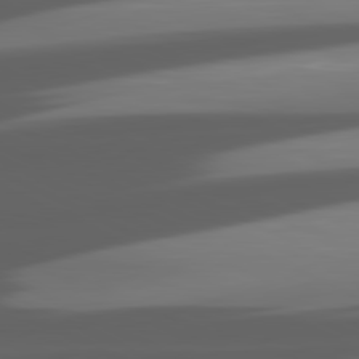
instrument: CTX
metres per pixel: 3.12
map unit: lApd
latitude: 81.3482
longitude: -145.6505
